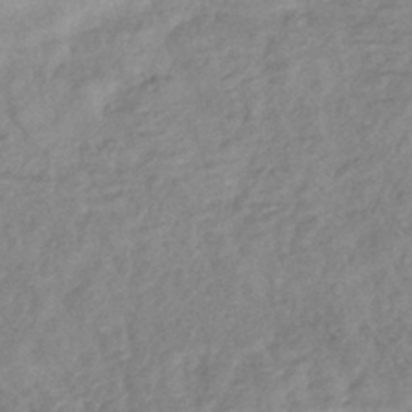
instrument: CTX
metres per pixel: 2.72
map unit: lHb
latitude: -40.6707
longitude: 78.3117
